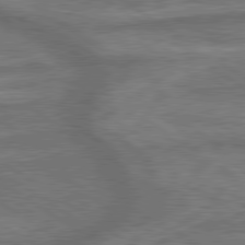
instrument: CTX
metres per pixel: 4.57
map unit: lApd
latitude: 79.7828
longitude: -171.8016
